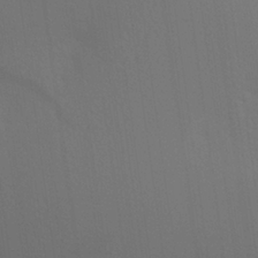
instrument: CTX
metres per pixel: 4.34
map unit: Aa
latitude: 27.0081
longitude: -145.8583
